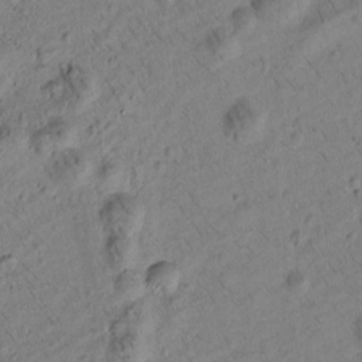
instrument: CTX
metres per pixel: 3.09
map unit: Htu
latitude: -3.5966
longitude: 171.8989
